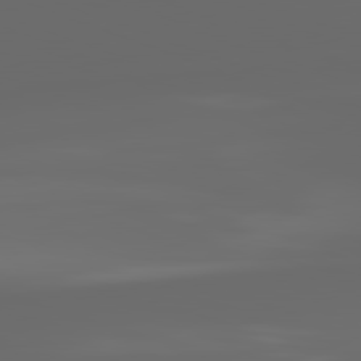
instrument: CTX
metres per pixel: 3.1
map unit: lApd
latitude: 81.9717
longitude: -169.8772
